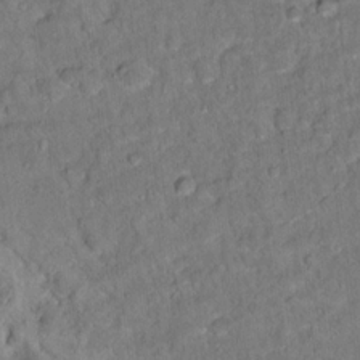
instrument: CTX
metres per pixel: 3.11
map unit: Hto
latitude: 15.6505
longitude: -36.9325
